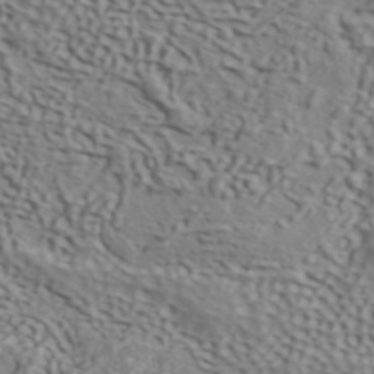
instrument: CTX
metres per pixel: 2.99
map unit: ANa
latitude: 41.6316
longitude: 50.5573
